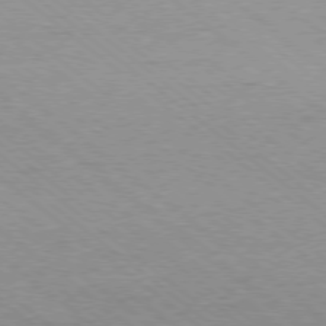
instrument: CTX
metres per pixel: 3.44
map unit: Ap
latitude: -78.5195
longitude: -83.5560
